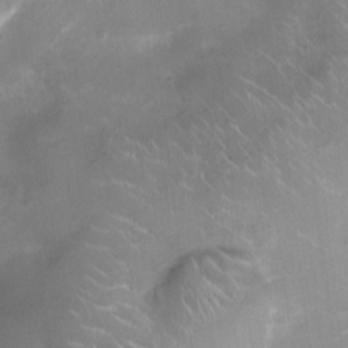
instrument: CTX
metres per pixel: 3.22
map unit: Ht
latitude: -4.6707
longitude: -15.7072
